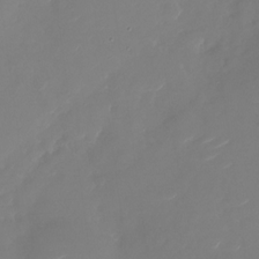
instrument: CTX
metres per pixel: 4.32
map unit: Nhu
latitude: -27.2564
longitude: -74.2712
